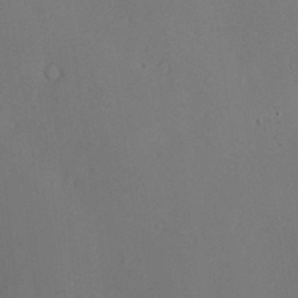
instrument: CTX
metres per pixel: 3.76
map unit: Hve
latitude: -9.3321
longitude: 174.8407
